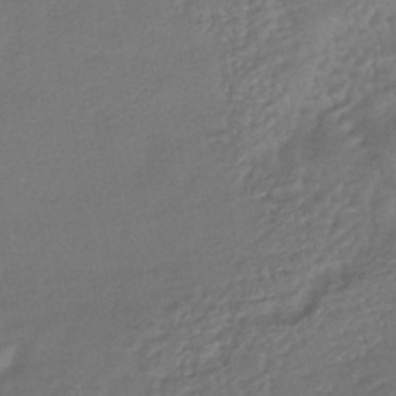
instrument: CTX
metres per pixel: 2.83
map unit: HNhu
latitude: -42.8219
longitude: 95.3698
